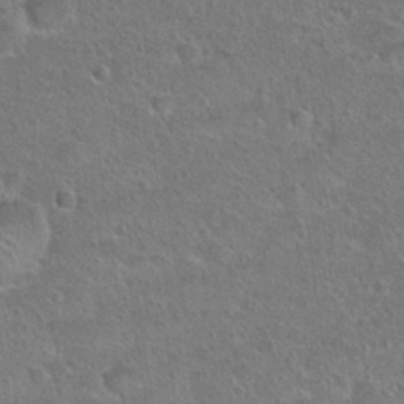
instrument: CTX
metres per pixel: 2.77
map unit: Hto
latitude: 23.3859
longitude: -48.9892
